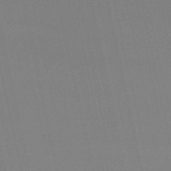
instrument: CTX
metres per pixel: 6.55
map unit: eHb
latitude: -51.2187
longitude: 70.5385
